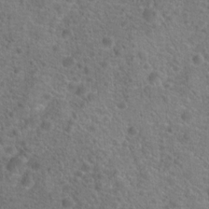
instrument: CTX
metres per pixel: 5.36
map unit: Hto
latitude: 18.0633
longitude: -41.8016
